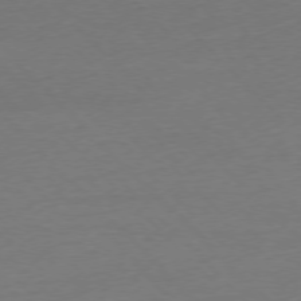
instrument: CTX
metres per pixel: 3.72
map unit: Ap
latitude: -77.0297
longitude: -92.4979
